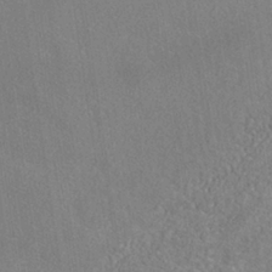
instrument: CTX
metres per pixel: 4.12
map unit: ANa
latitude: -36.6518
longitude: 94.6896
